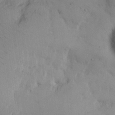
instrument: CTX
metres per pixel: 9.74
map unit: eHh
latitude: 12.1200
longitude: -61.7260
